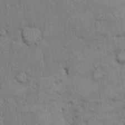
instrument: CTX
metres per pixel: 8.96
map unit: Hto
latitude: 10.1578
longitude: -61.4615
